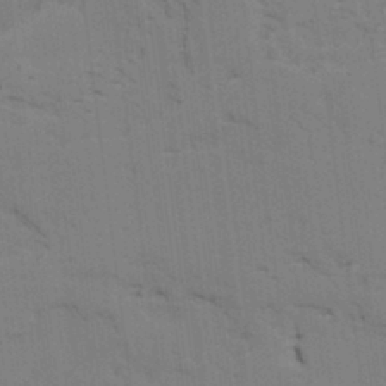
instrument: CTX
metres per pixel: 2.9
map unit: lAvf
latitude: 25.3670
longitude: -111.9528
